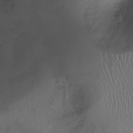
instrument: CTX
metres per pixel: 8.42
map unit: Ht
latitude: -6.5384
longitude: -19.8205
